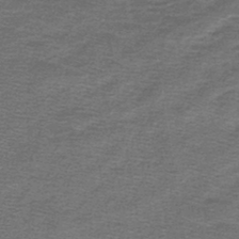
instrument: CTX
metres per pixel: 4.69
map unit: lHb
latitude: -45.0298
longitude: 57.2565
